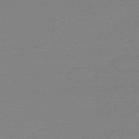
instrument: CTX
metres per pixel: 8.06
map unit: eHh
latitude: -62.1794
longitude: 52.5006
